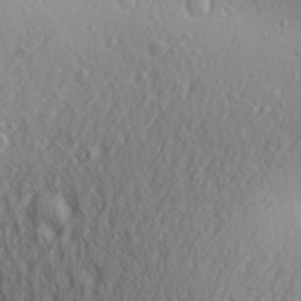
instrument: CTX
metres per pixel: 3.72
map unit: Aa
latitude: 30.0444
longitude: -139.8583
